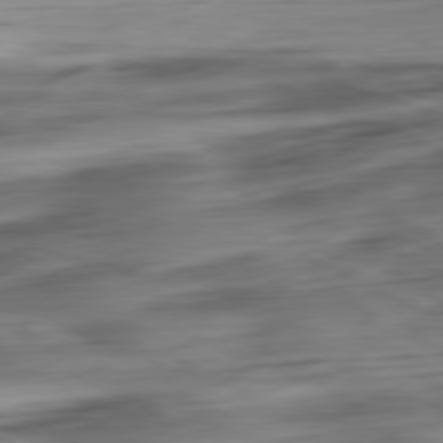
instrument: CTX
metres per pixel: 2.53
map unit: Ap
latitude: -81.0298
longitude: -68.1578
